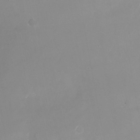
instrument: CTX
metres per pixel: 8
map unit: Nhu
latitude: -24.0850
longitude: -73.2159
